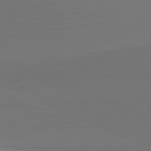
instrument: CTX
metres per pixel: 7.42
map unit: lApd
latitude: 81.6505
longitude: 144.2740
